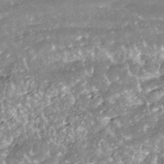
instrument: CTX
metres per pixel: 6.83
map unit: ANa
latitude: -41.5966
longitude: 103.7100
